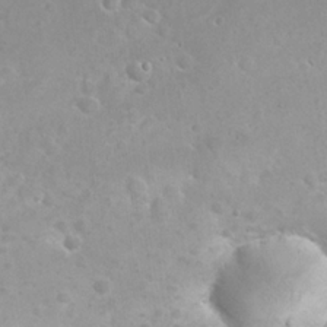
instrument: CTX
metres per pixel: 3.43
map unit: eHh
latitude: 24.9324
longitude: -63.5560
